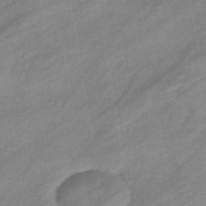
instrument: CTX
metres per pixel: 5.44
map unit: eHb
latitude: -40.8975
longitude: 83.8989
